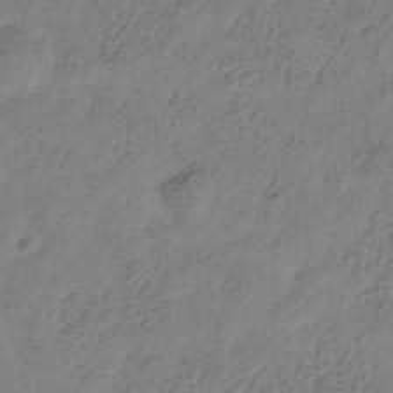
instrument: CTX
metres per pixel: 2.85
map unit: Hve
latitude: -35.0486
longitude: 88.7274
